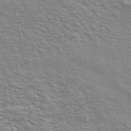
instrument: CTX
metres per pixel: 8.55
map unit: ANa
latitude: 48.4034
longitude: -75.0836
